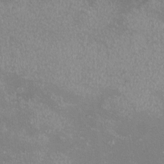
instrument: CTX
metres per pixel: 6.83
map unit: eHh
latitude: -11.5777
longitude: -62.6302
